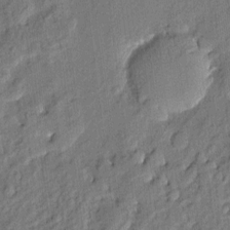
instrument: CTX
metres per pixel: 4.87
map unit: eHh
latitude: 4.5546
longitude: -77.2726
